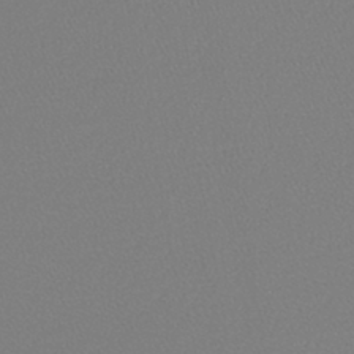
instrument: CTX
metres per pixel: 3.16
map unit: lHb
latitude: -37.7288
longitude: 58.0660
